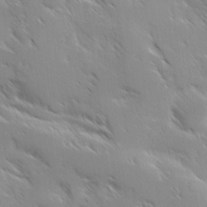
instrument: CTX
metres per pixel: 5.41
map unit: Ave
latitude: 9.2348
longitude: -103.8772
